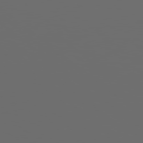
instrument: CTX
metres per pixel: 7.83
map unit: lApd
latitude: 78.9136
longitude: 176.0850
